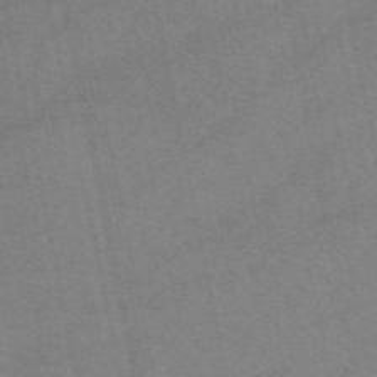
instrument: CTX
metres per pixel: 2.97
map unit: eAb
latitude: 51.4804
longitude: 108.3873
